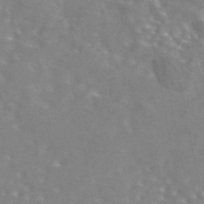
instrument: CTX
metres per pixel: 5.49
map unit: eAb
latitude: 44.9325
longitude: 107.9178
